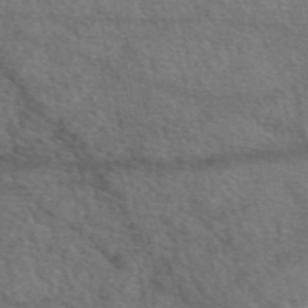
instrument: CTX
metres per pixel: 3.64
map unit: eAb
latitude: 49.7072
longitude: 111.5210
